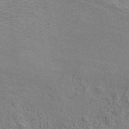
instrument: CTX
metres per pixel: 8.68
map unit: ANa
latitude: 38.7057
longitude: 20.3117
